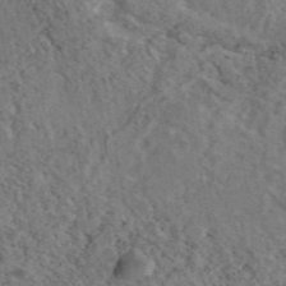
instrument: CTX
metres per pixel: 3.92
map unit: eAb
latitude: 45.7260
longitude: 113.3321
